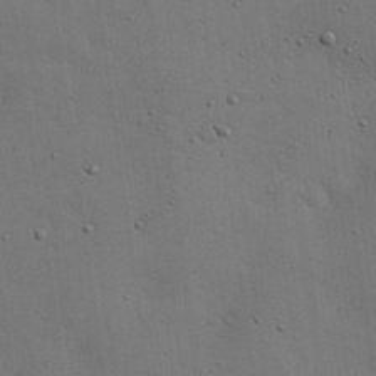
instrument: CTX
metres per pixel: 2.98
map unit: Nhu
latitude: 29.0269
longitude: -69.6883
